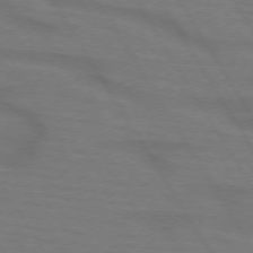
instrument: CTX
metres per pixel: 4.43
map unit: lApd
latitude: 72.5735
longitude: -57.7071
